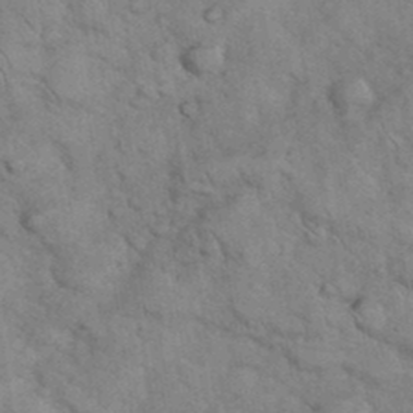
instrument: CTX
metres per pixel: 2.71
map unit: eHh
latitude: 36.4790
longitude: -65.5560
